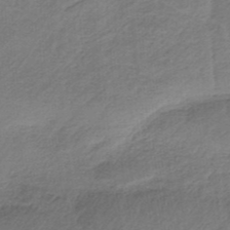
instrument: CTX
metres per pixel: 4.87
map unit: HNb
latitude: -34.2739
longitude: 60.4818
